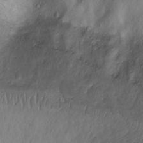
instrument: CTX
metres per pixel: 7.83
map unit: Ht
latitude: -2.5006
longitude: -29.3293
